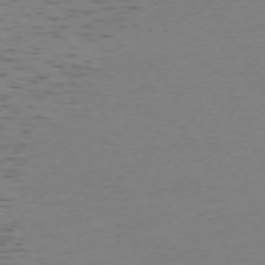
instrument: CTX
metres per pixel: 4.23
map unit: Ap
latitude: -73.8044
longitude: -72.9136
